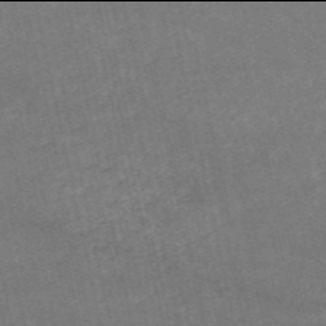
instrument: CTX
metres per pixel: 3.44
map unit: HNb
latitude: -54.0094
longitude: -35.5182
